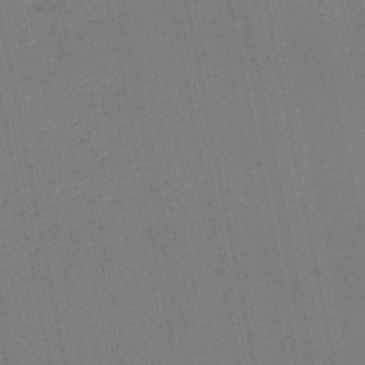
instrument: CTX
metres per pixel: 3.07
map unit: HNb
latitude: -50.1417
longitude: -50.0255
